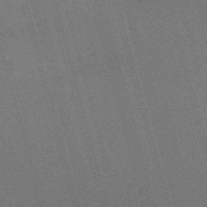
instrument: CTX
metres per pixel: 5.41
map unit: Nve
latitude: -59.6721
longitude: 62.5951
